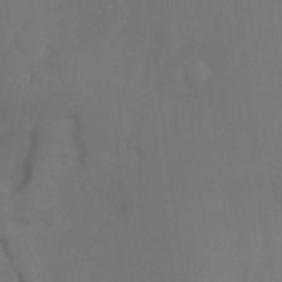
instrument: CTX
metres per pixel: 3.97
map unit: Aa
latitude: -7.6722
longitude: -72.4034
